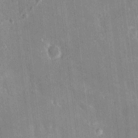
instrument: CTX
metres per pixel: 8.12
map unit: HNhu
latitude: 3.8772
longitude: 8.1606
